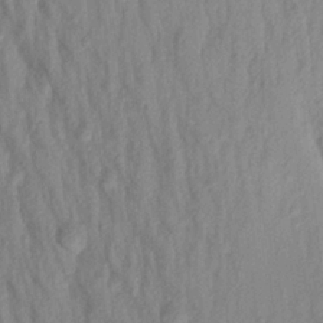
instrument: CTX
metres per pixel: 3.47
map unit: Aa
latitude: 19.8394
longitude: -147.5749
